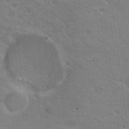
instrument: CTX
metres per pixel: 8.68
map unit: Nhu
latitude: 18.4979
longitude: -30.0633
